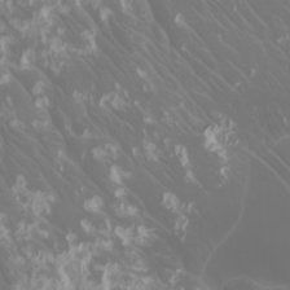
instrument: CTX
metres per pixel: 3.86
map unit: Htu
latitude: -4.8408
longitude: -90.0633
